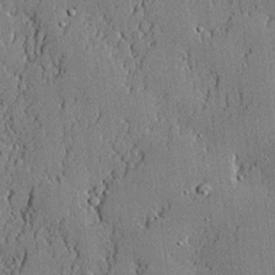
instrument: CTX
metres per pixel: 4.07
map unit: lHvf
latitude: 20.9892
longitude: 144.1984
